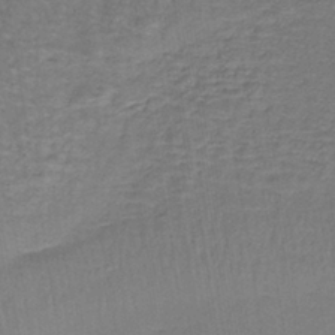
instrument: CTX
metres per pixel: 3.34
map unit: lHb
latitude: -38.5574
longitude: 58.2361
